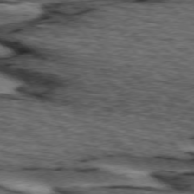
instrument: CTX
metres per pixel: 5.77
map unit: lApd
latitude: 74.2523
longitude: -73.6127
